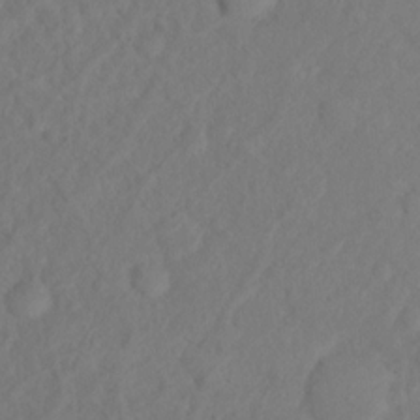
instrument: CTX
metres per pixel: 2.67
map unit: Nhu
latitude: 12.4790
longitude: -27.9906
